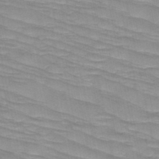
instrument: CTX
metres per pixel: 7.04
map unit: HNb
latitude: -49.3132
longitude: -49.8394
